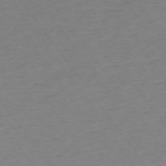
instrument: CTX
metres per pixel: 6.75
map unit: Ap
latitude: -74.4440
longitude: -85.0270
